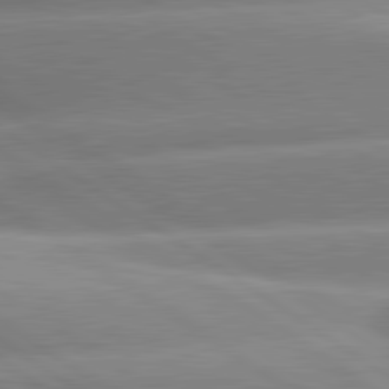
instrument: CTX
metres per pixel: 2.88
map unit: lApd
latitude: 81.1214
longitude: -158.2334
